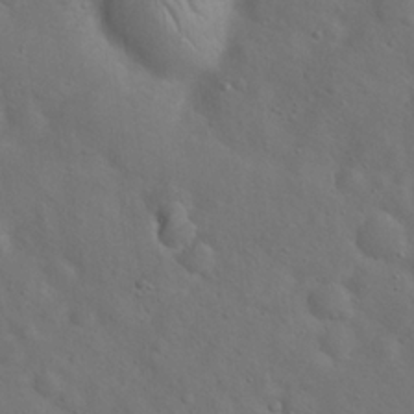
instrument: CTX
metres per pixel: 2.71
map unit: Hto
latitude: 17.8583
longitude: -53.2726
